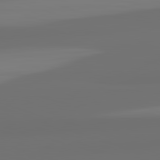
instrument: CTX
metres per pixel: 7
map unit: lApd
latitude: 82.6301
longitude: 162.9919
